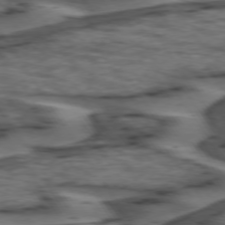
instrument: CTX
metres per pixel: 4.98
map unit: lApd
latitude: 74.3467
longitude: -71.0836
